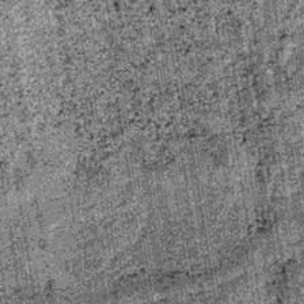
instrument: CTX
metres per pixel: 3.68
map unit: lHb
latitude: -39.1809
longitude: 67.7289
